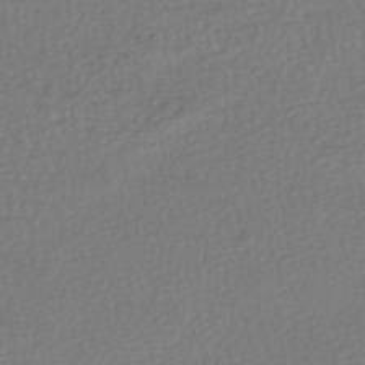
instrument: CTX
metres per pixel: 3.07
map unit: HNhu
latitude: -47.5399
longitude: 103.4077
